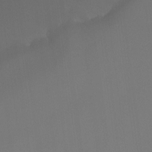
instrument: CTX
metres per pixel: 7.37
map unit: Hto
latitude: -8.4440
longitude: -50.9702
